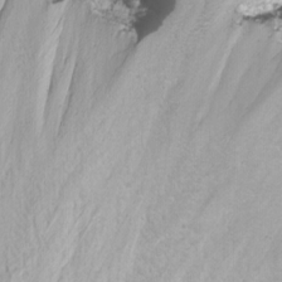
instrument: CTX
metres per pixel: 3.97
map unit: Nhu
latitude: -9.4643
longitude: -69.5371
